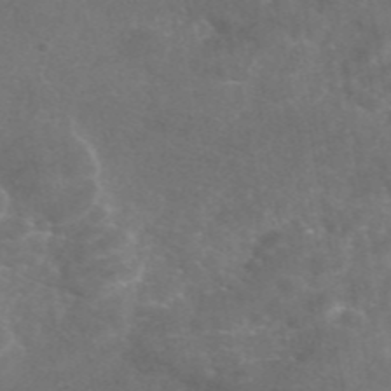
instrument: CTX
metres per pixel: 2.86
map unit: eAb
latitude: 46.7436
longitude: 117.4643
